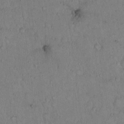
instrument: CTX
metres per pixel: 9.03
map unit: Hto
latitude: 14.4034
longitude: -56.8757
